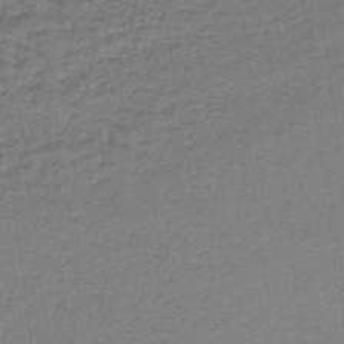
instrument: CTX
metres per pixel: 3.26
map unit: lHb
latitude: -43.8800
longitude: 66.4629
